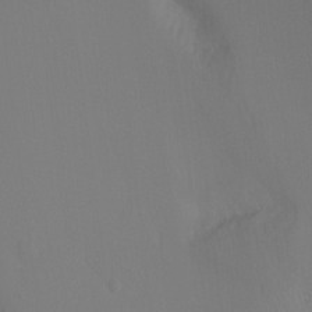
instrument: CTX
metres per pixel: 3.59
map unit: Ht
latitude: -9.9556
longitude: -33.1025
